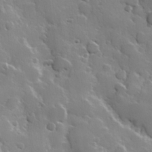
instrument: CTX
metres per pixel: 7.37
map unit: Hve
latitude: 23.3671
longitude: 147.6155
